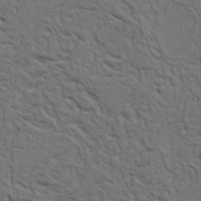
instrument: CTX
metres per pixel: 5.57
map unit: Ht
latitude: 7.9906
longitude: -76.4034
